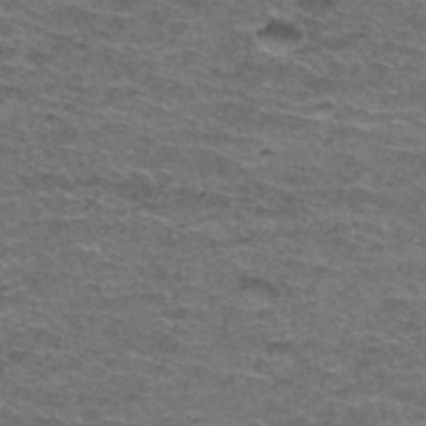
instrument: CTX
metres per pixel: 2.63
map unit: Hto
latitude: 38.1767
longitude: -42.5735
